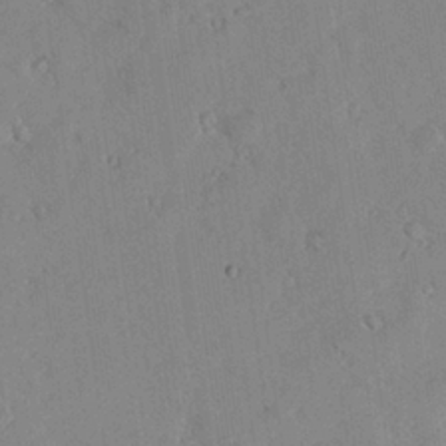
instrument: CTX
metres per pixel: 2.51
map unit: lHvf
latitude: 14.1200
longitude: 179.0486
